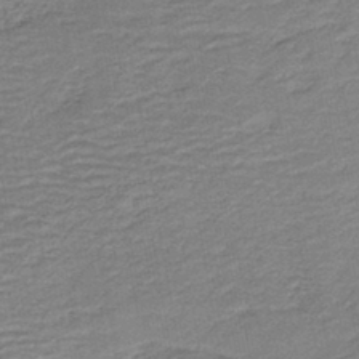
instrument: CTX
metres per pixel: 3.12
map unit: HNb
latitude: -41.8044
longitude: 51.0675
